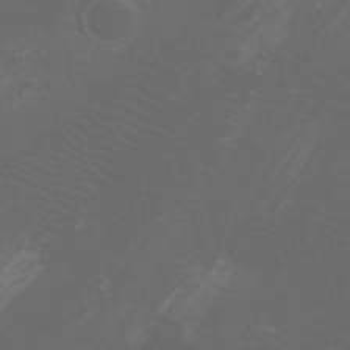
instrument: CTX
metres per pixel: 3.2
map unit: Htu
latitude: -11.8422
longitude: -73.0836
